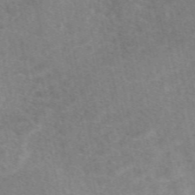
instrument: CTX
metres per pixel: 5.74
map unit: eAb
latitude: 49.5182
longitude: 120.9541
